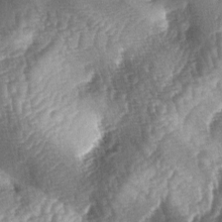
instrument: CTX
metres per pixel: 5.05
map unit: lAa
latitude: -4.7274
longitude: -127.7828
